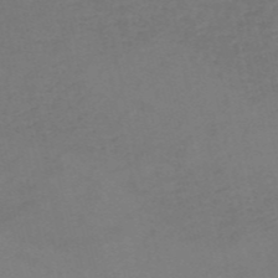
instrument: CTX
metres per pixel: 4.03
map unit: HNb
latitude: -54.4629
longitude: -49.9150
